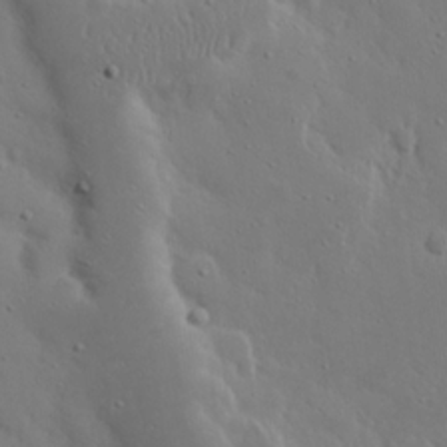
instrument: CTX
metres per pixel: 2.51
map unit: Nhu
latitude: 19.2537
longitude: -72.9325
